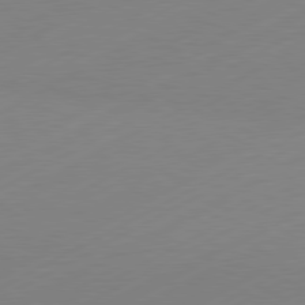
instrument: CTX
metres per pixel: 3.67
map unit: Hpe
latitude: -81.5966
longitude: 13.6722
